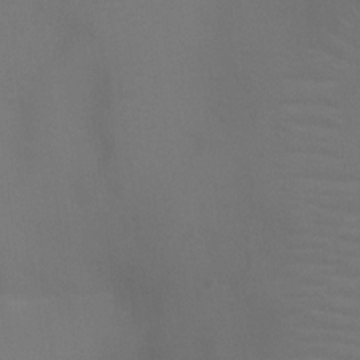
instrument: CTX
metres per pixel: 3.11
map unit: Ht
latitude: -4.1039
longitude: -26.0633
